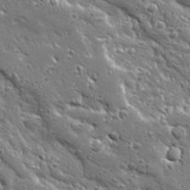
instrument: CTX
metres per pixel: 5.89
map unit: Ave
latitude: 19.8016
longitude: -136.8758
